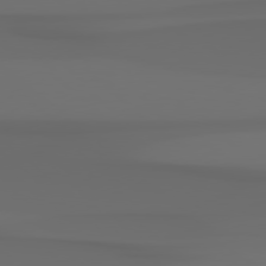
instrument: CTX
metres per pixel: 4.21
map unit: Hpe
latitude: 78.5357
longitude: -135.0080
